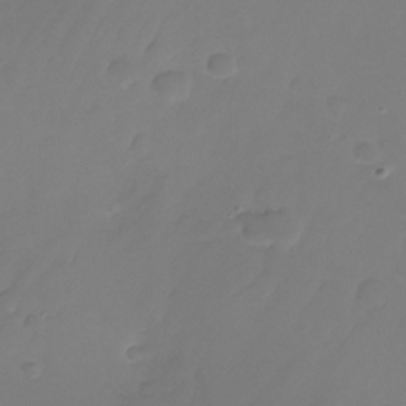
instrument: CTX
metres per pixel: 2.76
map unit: Nhu
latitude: -26.2361
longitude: -72.6302
